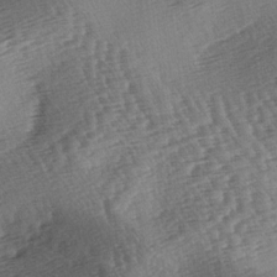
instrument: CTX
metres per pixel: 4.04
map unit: lAa
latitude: -3.5588
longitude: -126.7057
